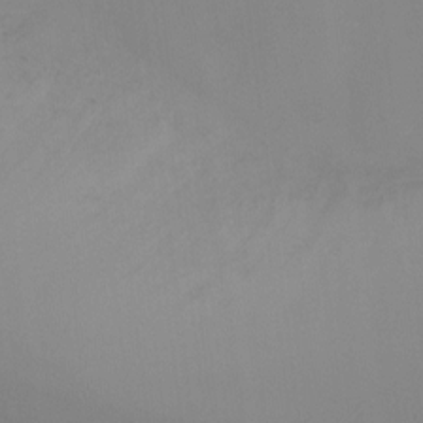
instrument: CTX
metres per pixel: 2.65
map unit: Ht
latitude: -10.6330
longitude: -29.2348
